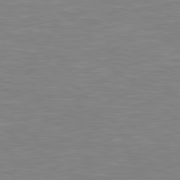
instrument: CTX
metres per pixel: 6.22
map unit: Hpe
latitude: 79.3671
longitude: -127.4804
